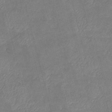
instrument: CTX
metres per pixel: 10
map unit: lHb
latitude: -39.8234
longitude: 76.0094
